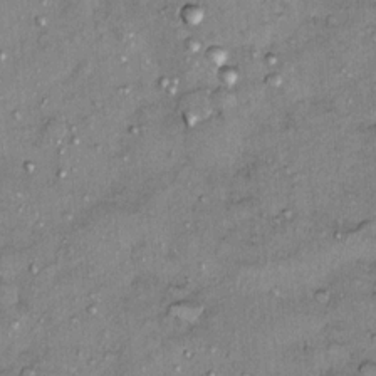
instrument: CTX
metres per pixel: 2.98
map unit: Ht
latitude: 9.3671
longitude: -37.6694
